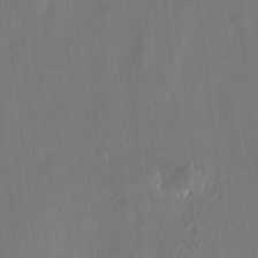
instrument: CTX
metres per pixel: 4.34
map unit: lAvf
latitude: 7.3482
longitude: 165.9745
